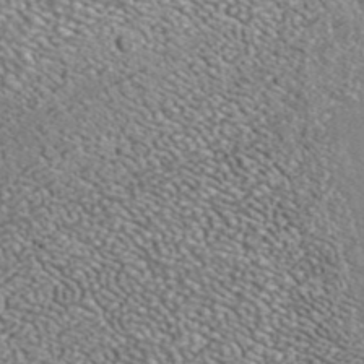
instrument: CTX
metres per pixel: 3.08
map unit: ANa
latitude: 41.8961
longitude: 26.2361
